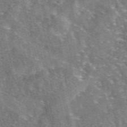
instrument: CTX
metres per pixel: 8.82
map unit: eAb
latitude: 44.4223
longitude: 111.5966
